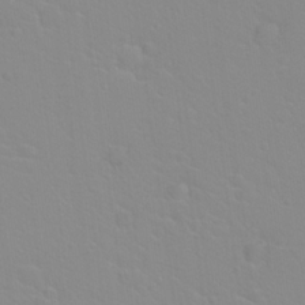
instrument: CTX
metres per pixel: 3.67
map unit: Hto
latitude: 20.7624
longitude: -33.3860
